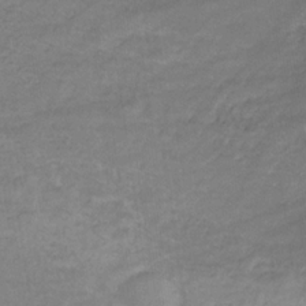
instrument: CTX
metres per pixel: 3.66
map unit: eHb
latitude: -32.8597
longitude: 68.4629
